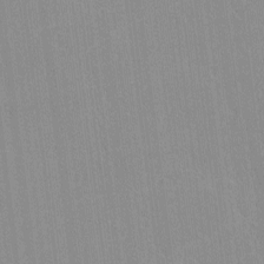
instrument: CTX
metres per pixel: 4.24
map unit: lHvf
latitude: -12.0850
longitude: -103.1781
